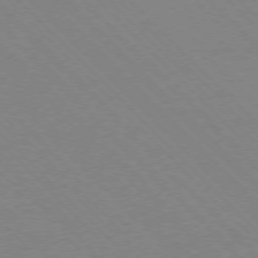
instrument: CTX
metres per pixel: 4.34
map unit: Ap
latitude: -76.6518
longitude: -85.3860
